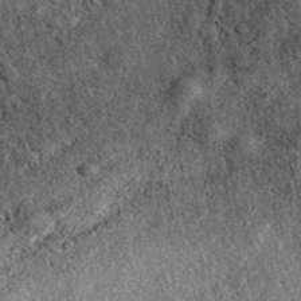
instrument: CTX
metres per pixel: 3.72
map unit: eAb
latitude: 39.2726
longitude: 109.5588
